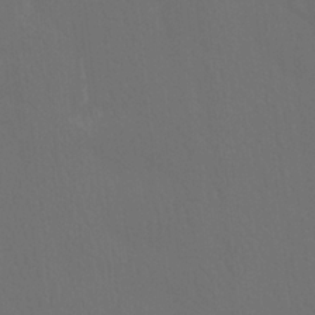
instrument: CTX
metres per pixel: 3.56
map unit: Htu
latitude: -13.5588
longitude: -47.9528
